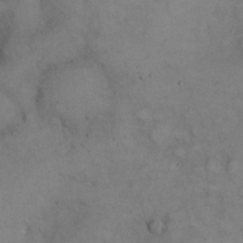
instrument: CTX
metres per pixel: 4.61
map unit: eHh
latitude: 22.1200
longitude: -60.1389
